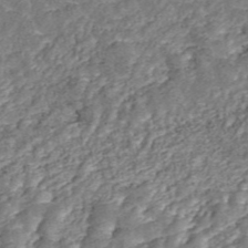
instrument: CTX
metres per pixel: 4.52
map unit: ANa
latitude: 45.2537
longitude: 20.7841
